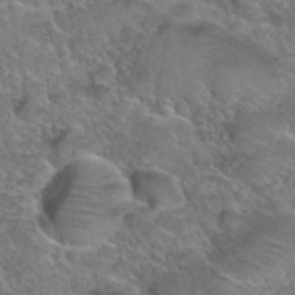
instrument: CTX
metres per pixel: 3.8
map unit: Hto
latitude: 36.1956
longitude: -48.1578
